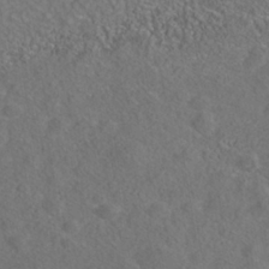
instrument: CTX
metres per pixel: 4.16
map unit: Nhe
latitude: -40.7463
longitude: -99.9528
